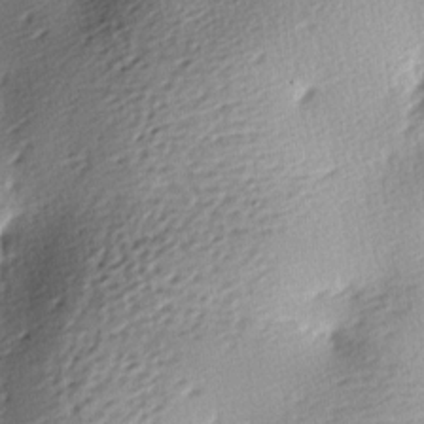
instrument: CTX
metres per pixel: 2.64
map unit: lAa
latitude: -9.6344
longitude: -125.4804
